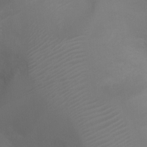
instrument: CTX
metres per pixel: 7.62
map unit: Ht
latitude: 0.9324
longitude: -20.7813
